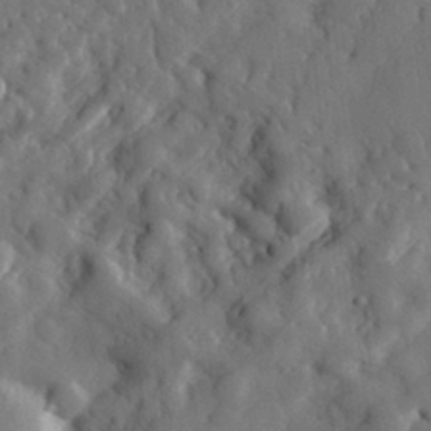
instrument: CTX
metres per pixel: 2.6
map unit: eHh
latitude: 29.7827
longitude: -77.8583
